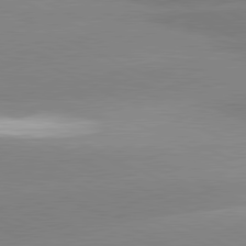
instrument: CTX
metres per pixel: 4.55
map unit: lApd
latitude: 81.1025
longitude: -151.6505
